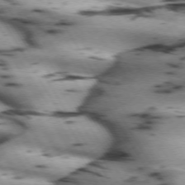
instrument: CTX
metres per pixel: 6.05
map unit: lApd
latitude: 71.8016
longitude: -52.8002
